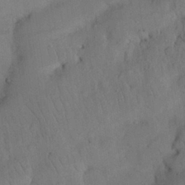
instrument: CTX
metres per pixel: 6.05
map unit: Nhu
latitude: 27.0459
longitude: -69.0648
